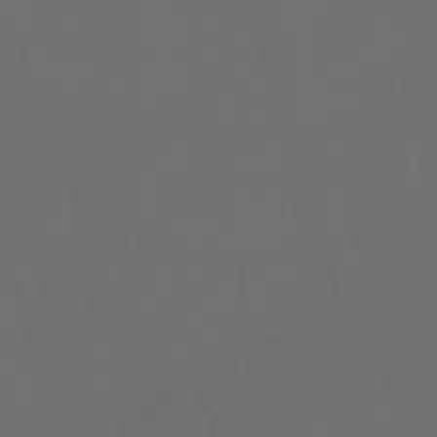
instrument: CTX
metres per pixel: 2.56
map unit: eHb
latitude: -50.9542
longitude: 76.5196
